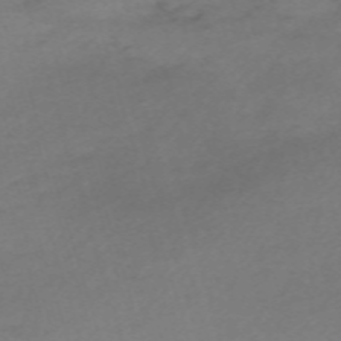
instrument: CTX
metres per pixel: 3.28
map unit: eHh
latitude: -62.2361
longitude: 52.6707
